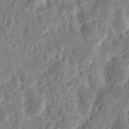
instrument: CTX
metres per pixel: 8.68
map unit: Nhu
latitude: 13.3293
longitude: -73.8017
